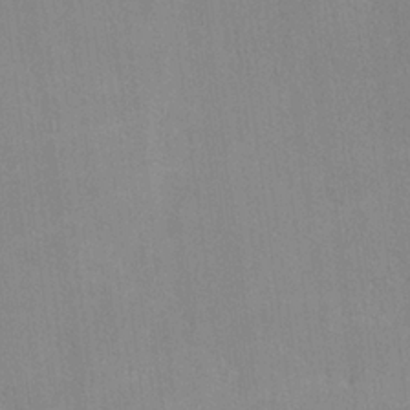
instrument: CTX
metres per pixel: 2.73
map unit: lHvf
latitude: -11.6155
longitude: -101.9339
